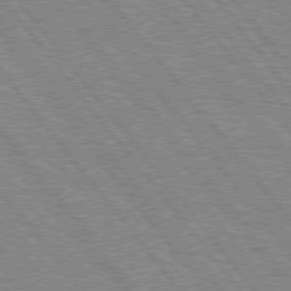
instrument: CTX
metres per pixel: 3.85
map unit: Hpe
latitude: 75.3482
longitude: -149.7261
